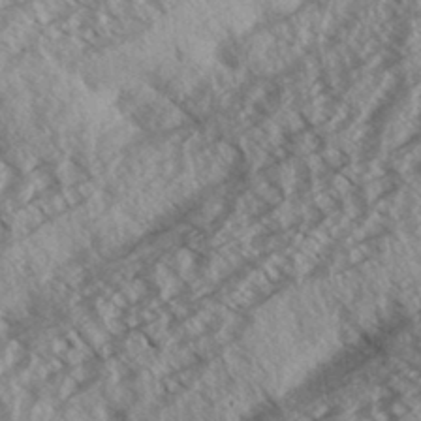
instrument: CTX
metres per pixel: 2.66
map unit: Aa
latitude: 33.2537
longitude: -140.3467
